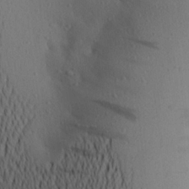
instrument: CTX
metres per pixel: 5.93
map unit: Aa
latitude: 23.8583
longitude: -146.7625
